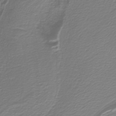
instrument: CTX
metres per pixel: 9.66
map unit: HNb
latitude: -39.0487
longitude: 53.6910
